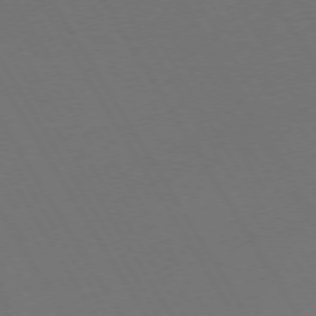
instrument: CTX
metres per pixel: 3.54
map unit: Hpe
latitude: 73.4238
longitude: -127.7639
